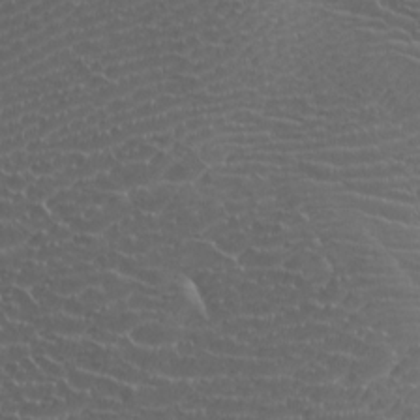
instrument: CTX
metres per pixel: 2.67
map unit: Htu
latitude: -8.5007
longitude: -64.9514
